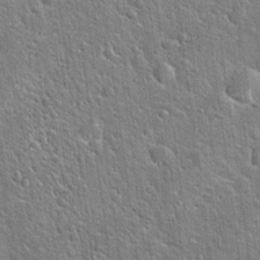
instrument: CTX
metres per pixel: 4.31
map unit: Hto
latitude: 20.8947
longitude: -51.5182
